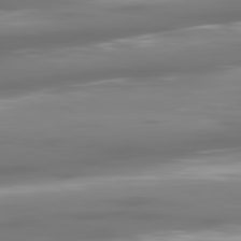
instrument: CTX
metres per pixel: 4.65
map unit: lApd
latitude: 81.0647
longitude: -138.0633
